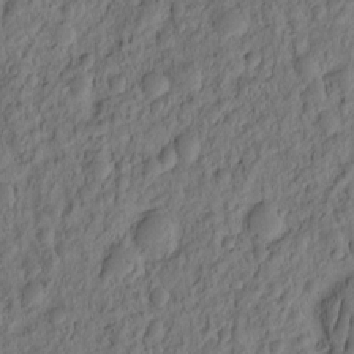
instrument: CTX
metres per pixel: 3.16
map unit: eHh
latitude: -2.2928
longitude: 17.6722
